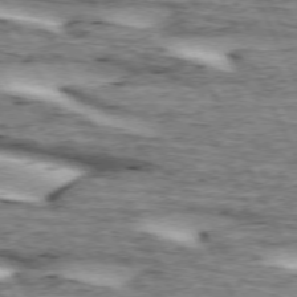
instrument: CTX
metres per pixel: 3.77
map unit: lApd
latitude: 72.8758
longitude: -54.7246
